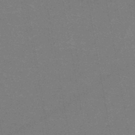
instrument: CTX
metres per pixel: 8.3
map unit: HNb
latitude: -46.7652
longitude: -39.9150
